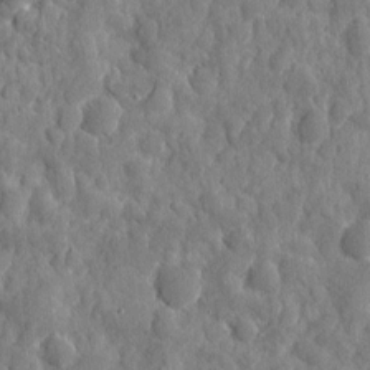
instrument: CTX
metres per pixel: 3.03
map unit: eHh
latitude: 7.8583
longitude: -74.7624
